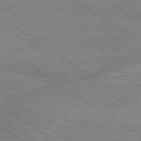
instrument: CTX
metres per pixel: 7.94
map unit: lApd
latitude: 79.5938
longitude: -132.4790
